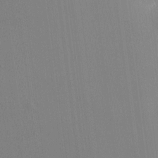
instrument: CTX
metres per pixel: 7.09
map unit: HNhu
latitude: 6.9136
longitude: 15.1998
